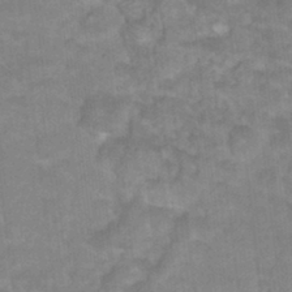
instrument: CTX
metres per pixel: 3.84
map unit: Hto
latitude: 17.7639
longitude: -35.2537
